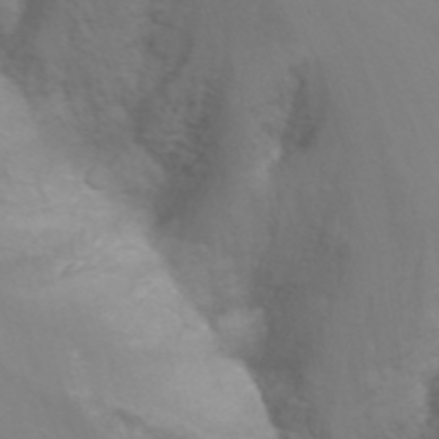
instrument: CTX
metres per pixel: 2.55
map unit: Nhu
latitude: -7.8233
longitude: -72.5735
